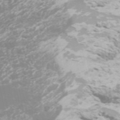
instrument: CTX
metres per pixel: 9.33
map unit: Htu
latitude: -6.3306
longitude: -72.9136
